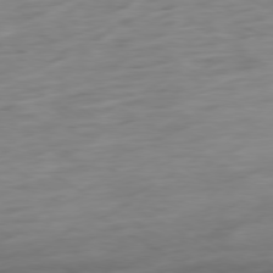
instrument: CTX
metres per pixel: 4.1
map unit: Ap
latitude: -79.1809
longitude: -57.8772
